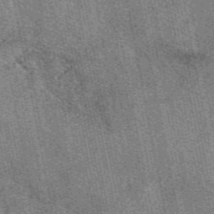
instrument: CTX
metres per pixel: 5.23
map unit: eAb
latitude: 49.9528
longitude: 115.0297
